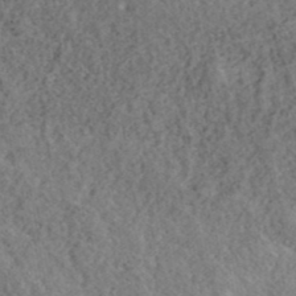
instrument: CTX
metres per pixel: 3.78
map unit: ANa
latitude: 40.0255
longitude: 17.7478
